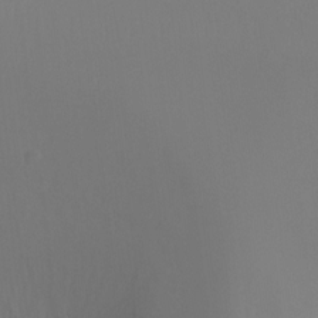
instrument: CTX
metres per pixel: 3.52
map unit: Ht
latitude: -8.5007
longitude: -32.0822
